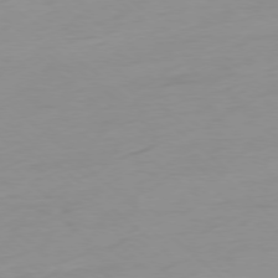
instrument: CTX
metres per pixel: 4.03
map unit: Ap
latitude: -78.1794
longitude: -67.2348
